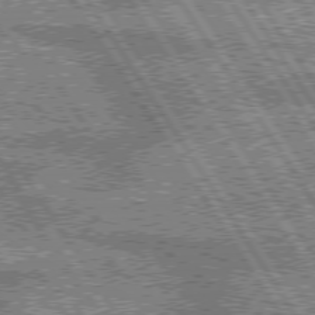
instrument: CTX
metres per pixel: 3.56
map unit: lApd
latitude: 75.4426
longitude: -59.0081
